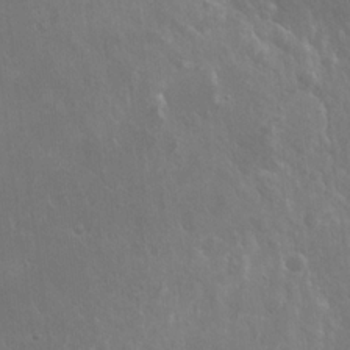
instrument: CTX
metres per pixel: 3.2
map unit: Hto
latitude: 19.4048
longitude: -56.8191
